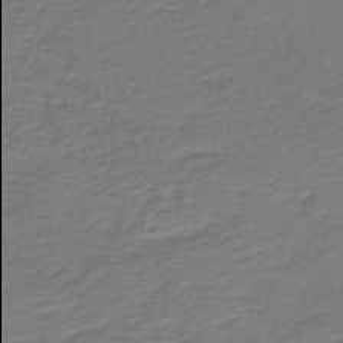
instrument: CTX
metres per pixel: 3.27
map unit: HNb
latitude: -42.4440
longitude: 50.0094
